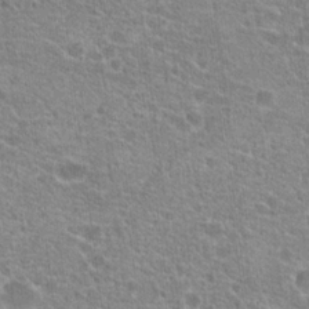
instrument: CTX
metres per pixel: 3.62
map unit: Hto
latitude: 20.9136
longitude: -42.8191
